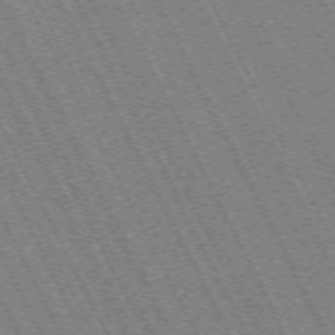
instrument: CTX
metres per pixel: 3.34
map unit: Hpe
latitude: -71.2376
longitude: 9.5210
